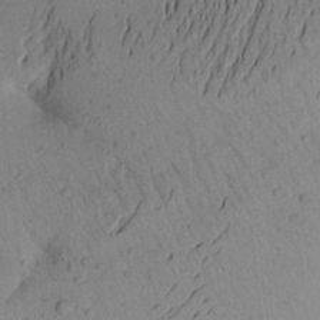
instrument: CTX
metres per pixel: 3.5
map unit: Aa
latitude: 22.6301
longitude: -147.8773
